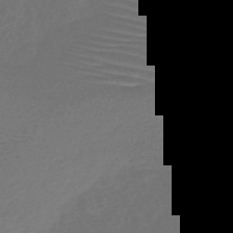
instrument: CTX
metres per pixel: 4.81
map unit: HNb
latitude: -47.6344
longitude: -41.5938
